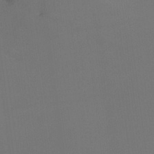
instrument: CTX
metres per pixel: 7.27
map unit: Nhu
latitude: -8.8408
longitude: -79.9339
